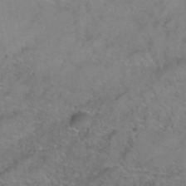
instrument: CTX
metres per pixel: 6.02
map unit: Hto
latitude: 39.7450
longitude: -42.7624
